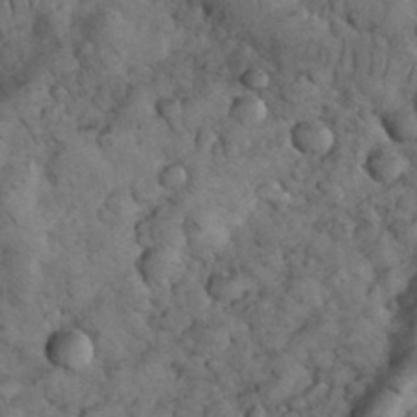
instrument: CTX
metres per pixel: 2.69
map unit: eHh
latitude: 33.7072
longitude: -67.1214
